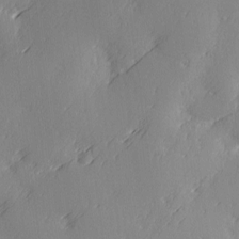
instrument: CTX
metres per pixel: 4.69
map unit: Ave
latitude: 2.3278
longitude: -111.6127
